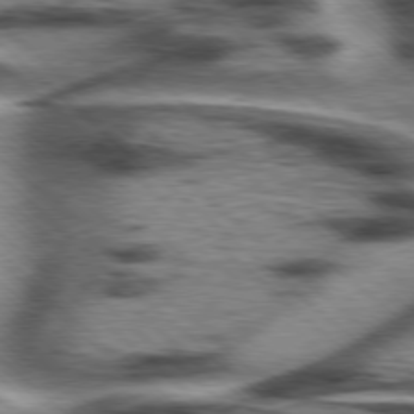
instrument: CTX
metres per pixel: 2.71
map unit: Hpe
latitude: 77.8016
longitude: -156.0633
